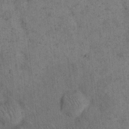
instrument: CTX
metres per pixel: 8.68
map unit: eHh
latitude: 15.8773
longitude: -64.9892
